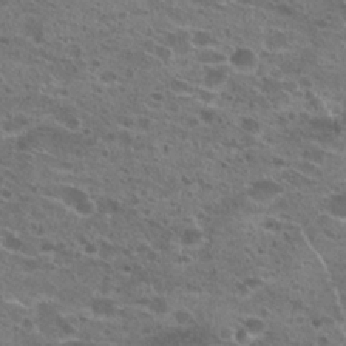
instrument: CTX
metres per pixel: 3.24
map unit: Hto
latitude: 22.0633
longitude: -41.5560
